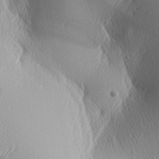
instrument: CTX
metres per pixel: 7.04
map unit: lAa
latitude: -8.3117
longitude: -128.6679
